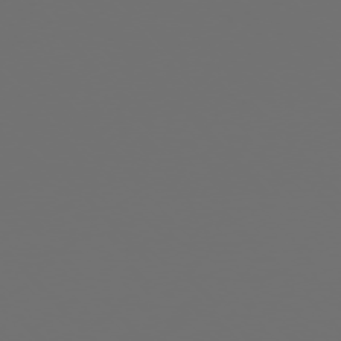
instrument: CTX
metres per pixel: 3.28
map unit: Ap
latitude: -76.1228
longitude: -62.9514
